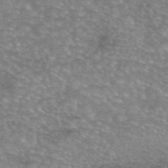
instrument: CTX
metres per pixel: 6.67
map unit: eAb
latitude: 45.3859
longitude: 102.8975
